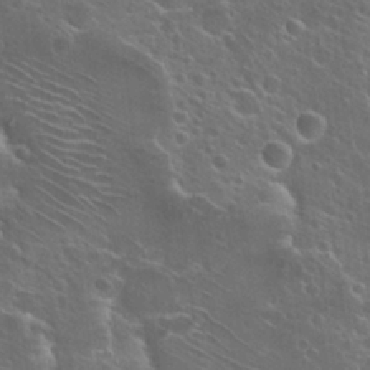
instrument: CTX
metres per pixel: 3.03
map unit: Hto
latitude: 26.0444
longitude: -45.1025
